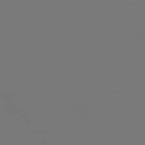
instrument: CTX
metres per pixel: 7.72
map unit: Hpe
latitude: 77.8016
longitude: -175.2348
